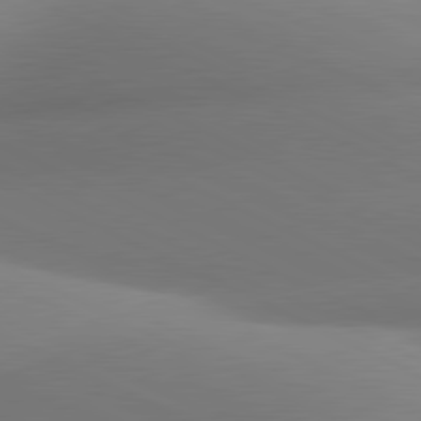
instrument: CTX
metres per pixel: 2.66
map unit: lApd
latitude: 81.0647
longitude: 131.4832
